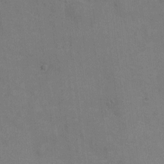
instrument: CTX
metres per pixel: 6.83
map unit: eHh
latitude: 6.0633
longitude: -65.7827
